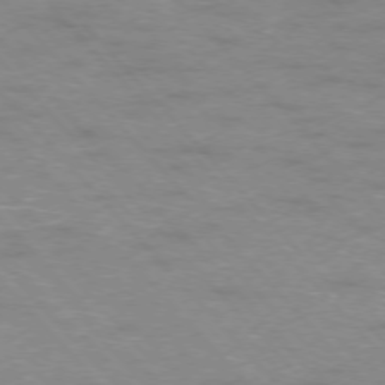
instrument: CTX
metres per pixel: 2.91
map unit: Ap
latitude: -76.4818
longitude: -61.1781
